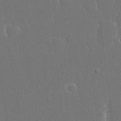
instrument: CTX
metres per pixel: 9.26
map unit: eHh
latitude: 15.7450
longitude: -72.3090
